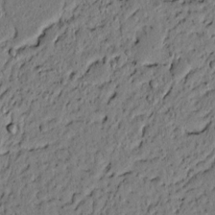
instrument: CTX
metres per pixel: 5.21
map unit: lAvf
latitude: 4.9325
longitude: 166.3306
